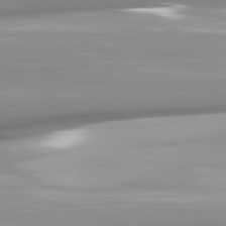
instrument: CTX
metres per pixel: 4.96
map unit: lApd
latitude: 82.0633
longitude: -146.4979
